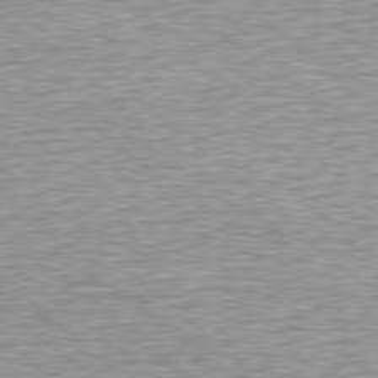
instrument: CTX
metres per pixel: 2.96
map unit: Hpe
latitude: 78.5735
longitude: -122.9136
